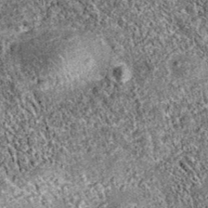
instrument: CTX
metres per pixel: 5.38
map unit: eAb
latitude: 36.0444
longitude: 111.7478
